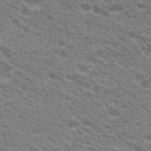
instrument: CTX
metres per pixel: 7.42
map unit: Hto
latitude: 23.3671
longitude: -35.9717
